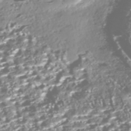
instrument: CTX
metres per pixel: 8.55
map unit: Nhe
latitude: -45.6911
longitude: 151.6155
